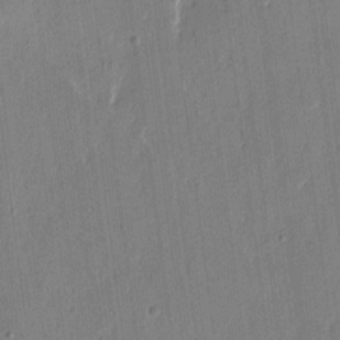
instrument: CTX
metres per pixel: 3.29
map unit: eHh
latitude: 14.1767
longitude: -69.3293
